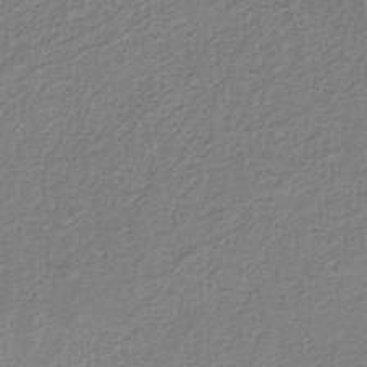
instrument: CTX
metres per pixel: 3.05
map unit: eAb
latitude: -37.8233
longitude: 51.5966
